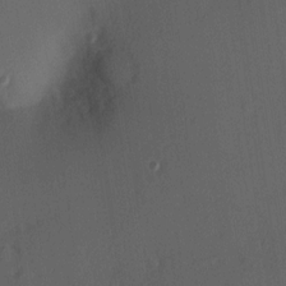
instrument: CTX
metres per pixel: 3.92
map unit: Hve
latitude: 13.5938
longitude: -89.8206
